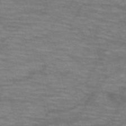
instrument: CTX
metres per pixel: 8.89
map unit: HNb
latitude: -54.0850
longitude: -44.9513
